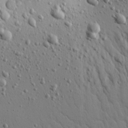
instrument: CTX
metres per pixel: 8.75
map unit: Aa
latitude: 22.4601
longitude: -140.6490
